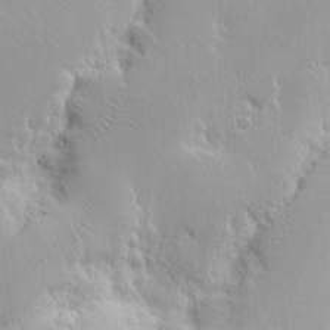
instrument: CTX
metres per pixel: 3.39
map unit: Nhe
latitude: -2.5195
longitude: -59.3104
